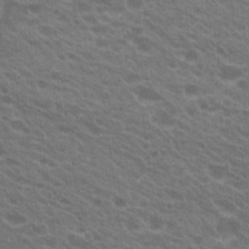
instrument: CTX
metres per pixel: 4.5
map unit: Hto
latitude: 22.6112
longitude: -37.8206
